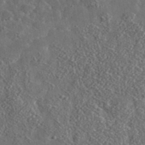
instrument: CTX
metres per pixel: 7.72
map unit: lHvf
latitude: 37.4805
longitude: -89.2348
